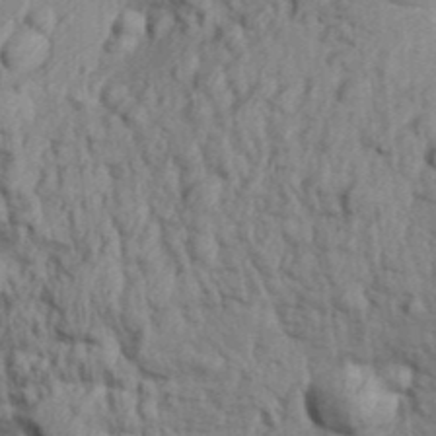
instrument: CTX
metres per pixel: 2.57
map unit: Aa
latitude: 31.8962
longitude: -135.5182
